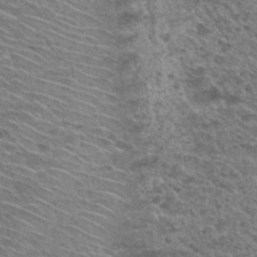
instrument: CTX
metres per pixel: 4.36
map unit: Hto
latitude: 29.4804
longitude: -47.0837
